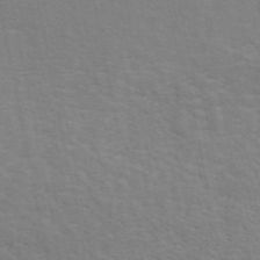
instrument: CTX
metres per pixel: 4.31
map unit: ANa
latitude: 49.1403
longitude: -74.1767
